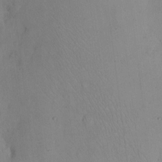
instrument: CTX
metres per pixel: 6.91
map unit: eHh
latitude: 12.4223
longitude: -62.0444
